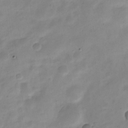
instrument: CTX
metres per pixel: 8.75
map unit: Nve
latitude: -23.4455
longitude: 105.7099
